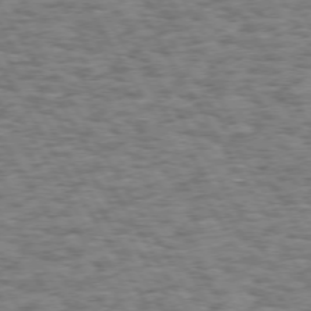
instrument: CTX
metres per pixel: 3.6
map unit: Hpe
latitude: 73.4049
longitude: -129.8583
